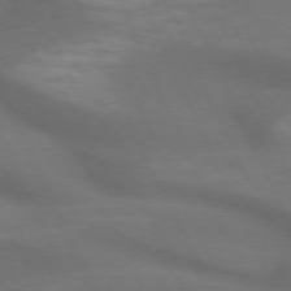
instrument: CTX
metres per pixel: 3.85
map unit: lApd
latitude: 72.6302
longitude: -48.5546
